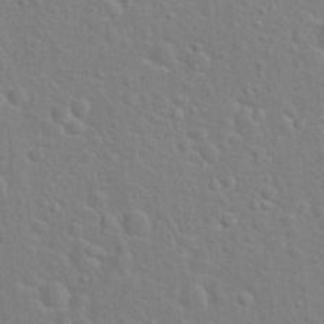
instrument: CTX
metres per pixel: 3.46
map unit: Hto
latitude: 22.0633
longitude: -47.3104
